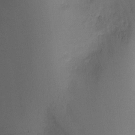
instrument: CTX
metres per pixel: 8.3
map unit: Ht
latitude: 1.1970
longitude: -19.8772
